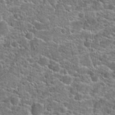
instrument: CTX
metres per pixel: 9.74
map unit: Hto
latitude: 21.1592
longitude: -44.4790
